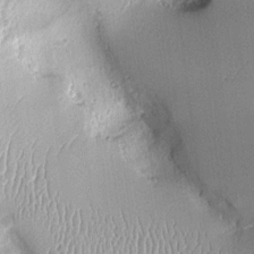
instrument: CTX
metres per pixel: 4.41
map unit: Aa
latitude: 10.0444
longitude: -128.8380
